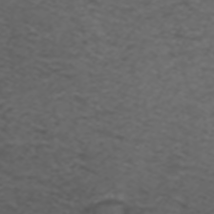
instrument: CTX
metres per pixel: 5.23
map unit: ANa
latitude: 39.1970
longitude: 24.4440
